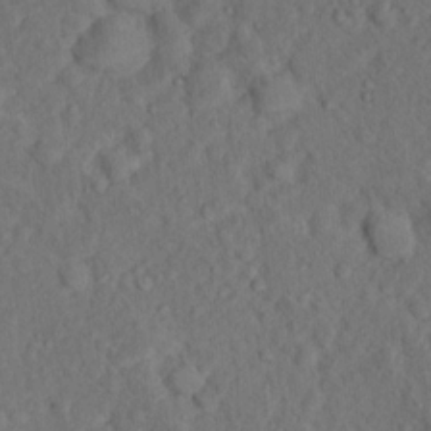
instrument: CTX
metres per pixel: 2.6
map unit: Hto
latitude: 15.6316
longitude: -31.0648
